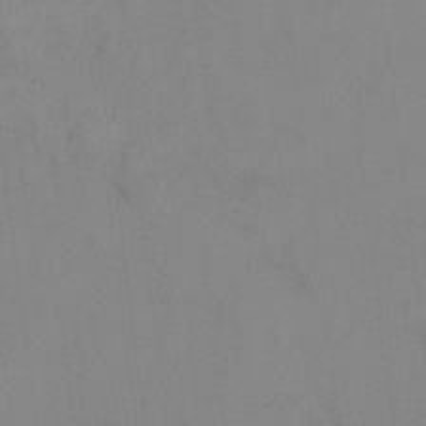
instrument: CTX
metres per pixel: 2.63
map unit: Ht
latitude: 9.9906
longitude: -32.6302
